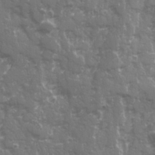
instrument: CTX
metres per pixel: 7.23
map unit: Ave
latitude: 20.8002
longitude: -132.5357
